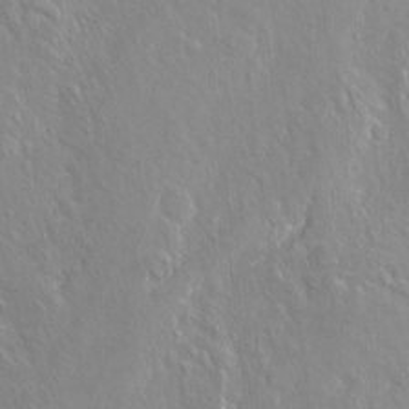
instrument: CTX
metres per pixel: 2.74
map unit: Hto
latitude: -7.6533
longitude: -46.3279
